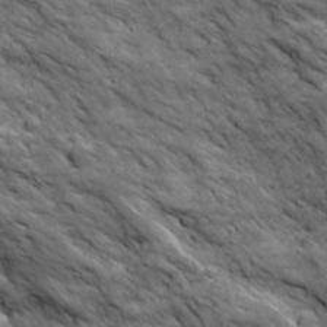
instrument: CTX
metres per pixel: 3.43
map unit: Ave
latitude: 18.9136
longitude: -134.1766
